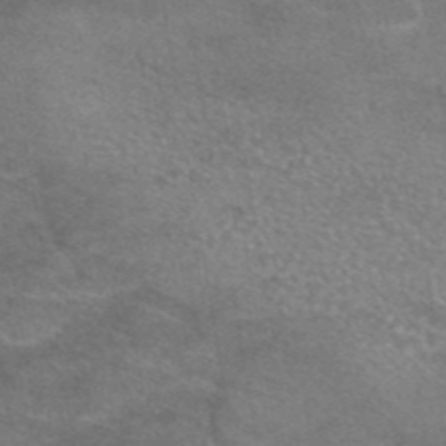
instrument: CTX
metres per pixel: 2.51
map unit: eAb
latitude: 45.4048
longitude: 102.6330
